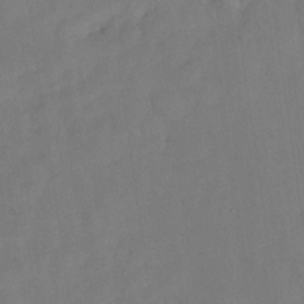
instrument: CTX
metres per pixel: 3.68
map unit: Nhu
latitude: 27.0836
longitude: -72.8002
